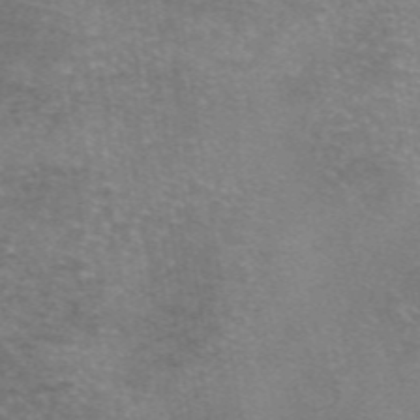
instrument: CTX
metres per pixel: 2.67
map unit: eAb
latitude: 46.4601
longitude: 102.4818
